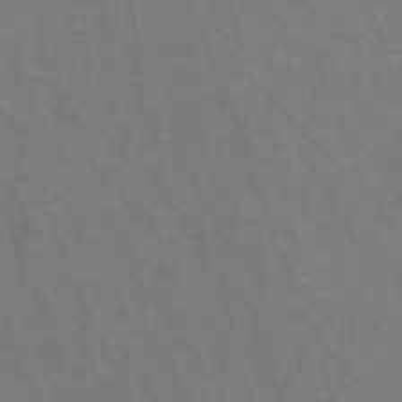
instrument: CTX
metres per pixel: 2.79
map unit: Hto
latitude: 6.1578
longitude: -35.9717
